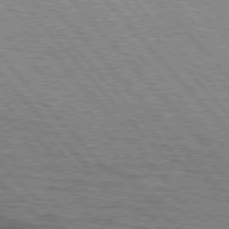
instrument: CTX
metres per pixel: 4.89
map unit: lApd
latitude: 76.7057
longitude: -72.2334
